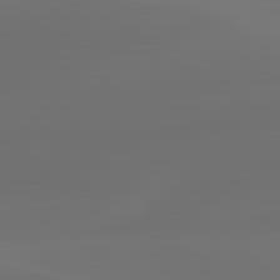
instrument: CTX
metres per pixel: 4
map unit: lApd
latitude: 80.4034
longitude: -85.0270
